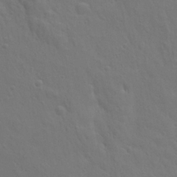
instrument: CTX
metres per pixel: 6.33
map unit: Ave
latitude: 23.3104
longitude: -135.0269
